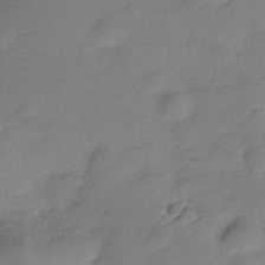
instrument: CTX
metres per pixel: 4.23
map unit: Hve
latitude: -28.0094
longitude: 92.5007
